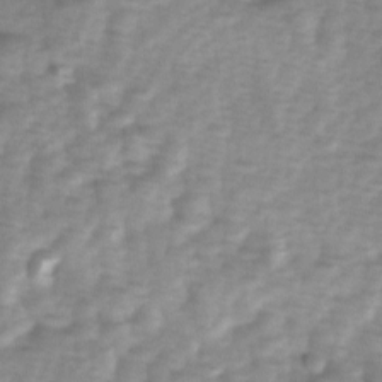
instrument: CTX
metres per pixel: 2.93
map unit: Ave
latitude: 1.5371
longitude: -112.3845
